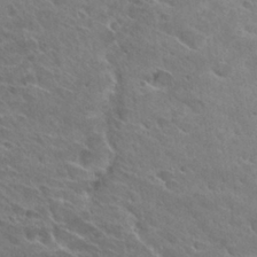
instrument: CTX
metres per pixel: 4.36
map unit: Hto
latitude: 28.1011
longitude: -39.1403
